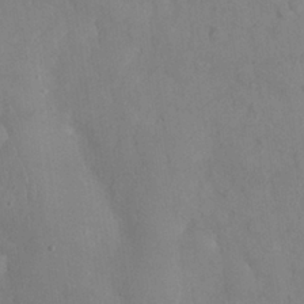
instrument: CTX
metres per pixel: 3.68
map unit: Nhu
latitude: 27.4615
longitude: -65.8583
